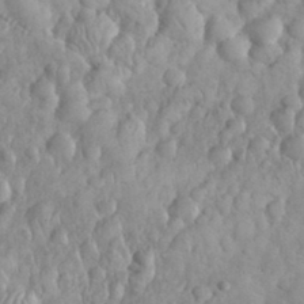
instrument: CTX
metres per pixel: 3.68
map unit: eHh
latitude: 32.4223
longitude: -64.8758
